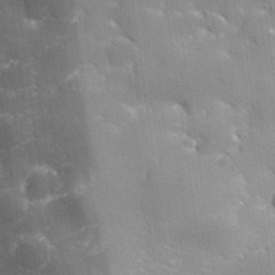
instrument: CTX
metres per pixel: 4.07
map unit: lHvf
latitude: 25.8961
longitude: 142.6329
